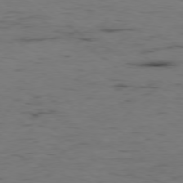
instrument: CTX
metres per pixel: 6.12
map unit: Hpe
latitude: -78.6707
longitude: 16.4629
